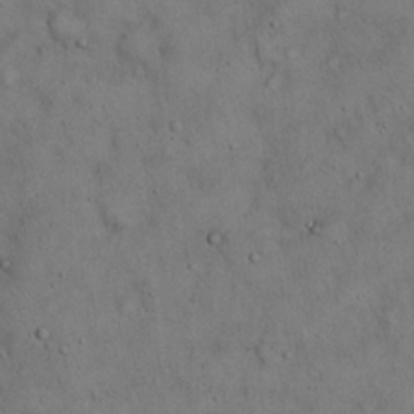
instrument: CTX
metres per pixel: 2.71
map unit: Hto
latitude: 18.8569
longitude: -60.3845
